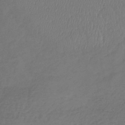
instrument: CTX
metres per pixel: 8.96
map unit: lHb
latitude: -39.5210
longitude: 70.7274
